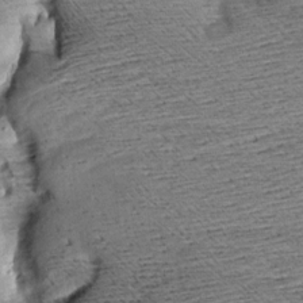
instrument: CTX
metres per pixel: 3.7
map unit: Aa
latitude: 7.7639
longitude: -140.0444
